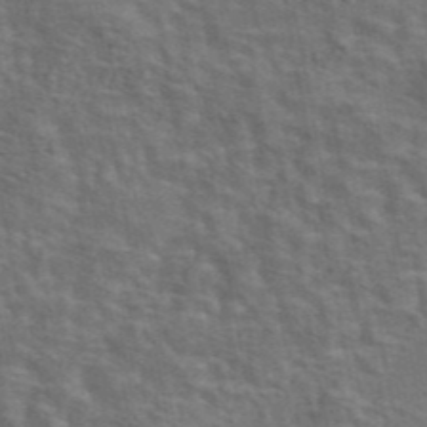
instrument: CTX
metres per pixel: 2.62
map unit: eAb
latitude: 43.8206
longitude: 107.5022
